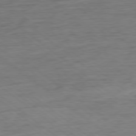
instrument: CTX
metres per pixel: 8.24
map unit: Ap
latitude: -78.7652
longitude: -92.4979
